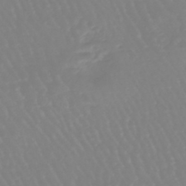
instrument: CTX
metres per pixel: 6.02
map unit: eHb
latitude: -45.4643
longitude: 79.5777
